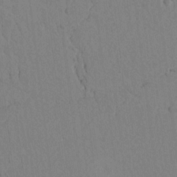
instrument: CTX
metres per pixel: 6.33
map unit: lAvf
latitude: 6.6301
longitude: 167.8233
